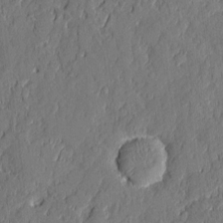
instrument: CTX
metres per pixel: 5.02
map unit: eHh
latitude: 5.9339
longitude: -76.2144
